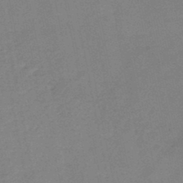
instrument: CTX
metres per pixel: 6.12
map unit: HNb
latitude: -46.3873
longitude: -35.9339
